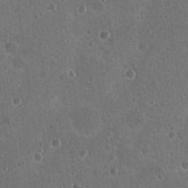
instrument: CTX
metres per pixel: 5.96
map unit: Nhu
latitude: 17.5749
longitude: -32.9325
